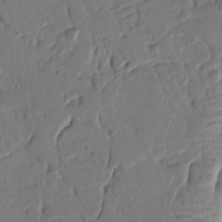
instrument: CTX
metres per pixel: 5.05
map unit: Nhu
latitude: 15.1404
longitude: -78.7813
